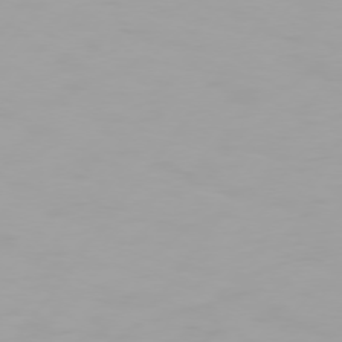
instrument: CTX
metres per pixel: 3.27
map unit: Hpe
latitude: 74.4412
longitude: -129.5938
